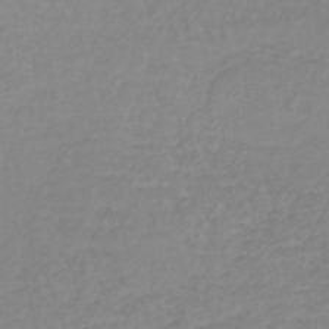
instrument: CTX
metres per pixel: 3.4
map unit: lHb
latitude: -40.7652
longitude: 64.8786
